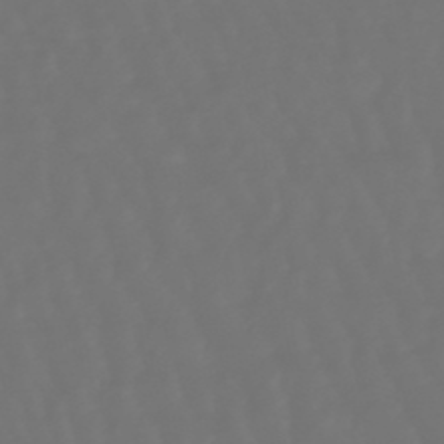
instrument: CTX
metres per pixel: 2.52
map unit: lHb
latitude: -47.6344
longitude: 79.7099
